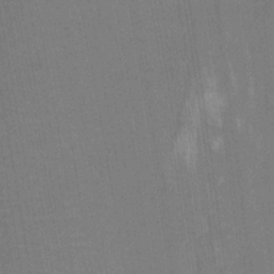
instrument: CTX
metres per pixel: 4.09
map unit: HNhu
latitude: -29.0675
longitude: 67.4265
